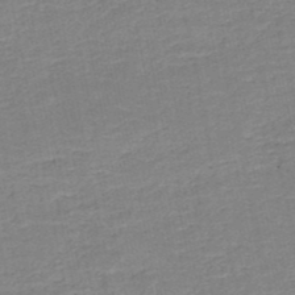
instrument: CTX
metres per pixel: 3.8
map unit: HNb
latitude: -50.1228
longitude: -48.5357
